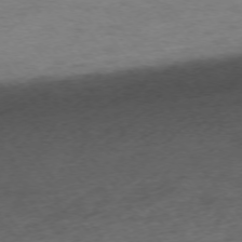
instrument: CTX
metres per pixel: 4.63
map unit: Ap
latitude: -74.9353
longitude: -72.7058
